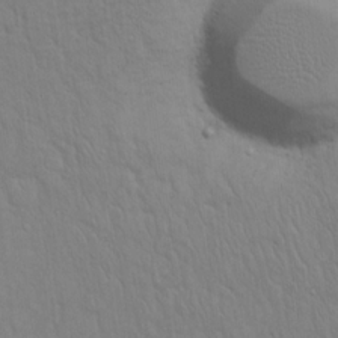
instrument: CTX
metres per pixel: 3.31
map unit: eHh
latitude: 16.5924
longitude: -62.8191
